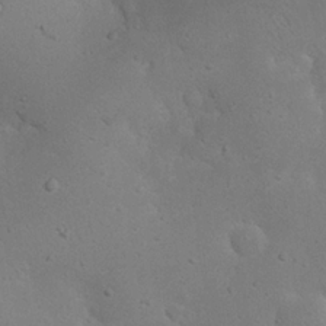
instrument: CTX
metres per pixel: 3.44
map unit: Nhu
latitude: 23.0269
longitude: -72.1956
